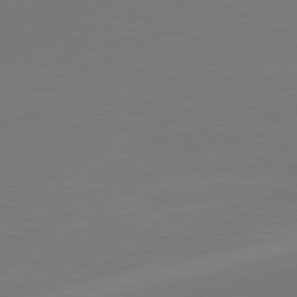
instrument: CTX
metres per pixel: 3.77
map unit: lApd
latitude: 79.9339
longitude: 163.2376
